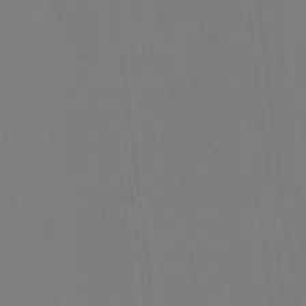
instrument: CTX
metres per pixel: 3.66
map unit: HNhu
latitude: 6.1578
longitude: 13.5399
